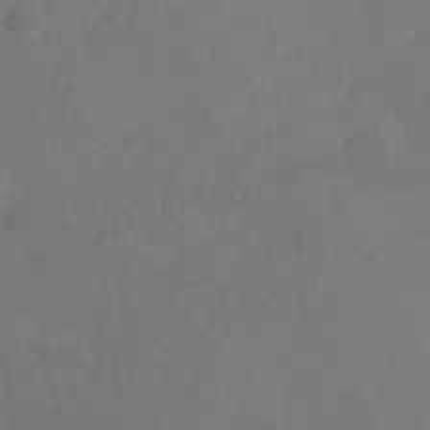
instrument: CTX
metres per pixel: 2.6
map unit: Nhu
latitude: -13.4643
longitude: -51.8394
